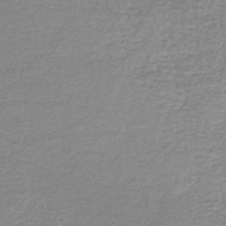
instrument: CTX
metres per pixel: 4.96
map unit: lHb
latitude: -42.2739
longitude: 70.8219
